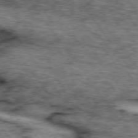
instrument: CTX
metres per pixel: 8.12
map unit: lApd
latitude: 74.1200
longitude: -75.8961
